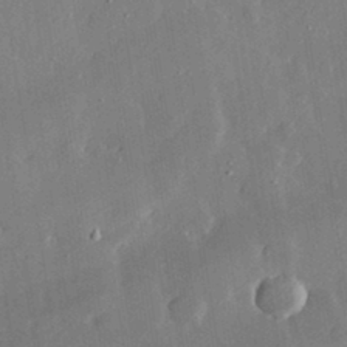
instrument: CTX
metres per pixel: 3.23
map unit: lHvf
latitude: 32.5357
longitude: -91.9906
